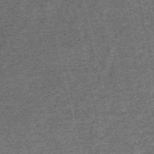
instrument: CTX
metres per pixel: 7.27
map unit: HNb
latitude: -55.7667
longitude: -45.5938
